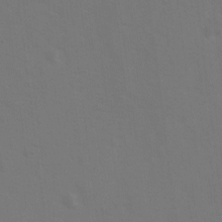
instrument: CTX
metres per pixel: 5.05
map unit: Ave
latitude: 1.0647
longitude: -112.5924
